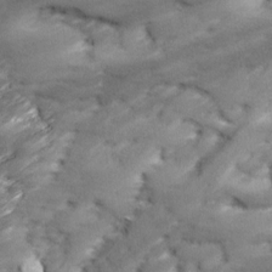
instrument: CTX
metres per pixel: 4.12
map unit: Ave
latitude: 17.3671
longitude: -136.0633
